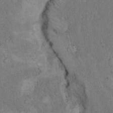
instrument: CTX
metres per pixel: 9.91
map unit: eHh
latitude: 18.1577
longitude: -62.1956
